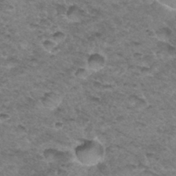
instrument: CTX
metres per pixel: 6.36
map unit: Hto
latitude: 33.5560
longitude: -48.3467
